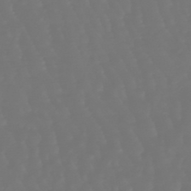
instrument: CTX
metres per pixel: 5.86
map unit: lHb
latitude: -47.2754
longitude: 79.7477
